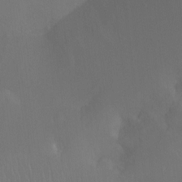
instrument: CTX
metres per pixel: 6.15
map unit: Hto
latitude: -13.8422
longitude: -43.5938
